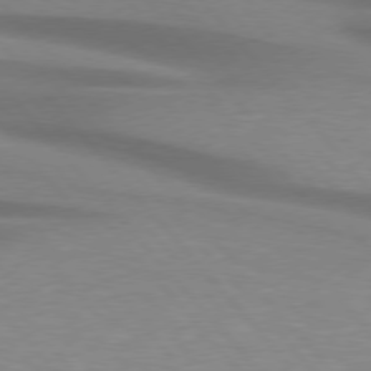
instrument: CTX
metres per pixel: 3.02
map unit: lApd
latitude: 76.4034
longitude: -86.4979
